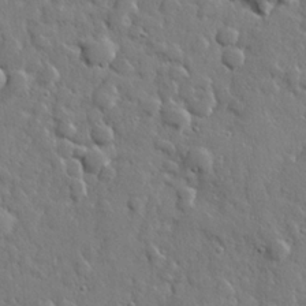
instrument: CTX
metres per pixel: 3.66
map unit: lHvf
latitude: 22.7246
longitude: 144.0661
